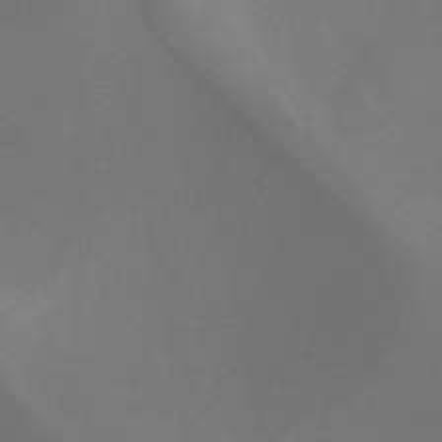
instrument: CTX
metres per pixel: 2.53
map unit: HNb
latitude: -44.6330
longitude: -44.8947
